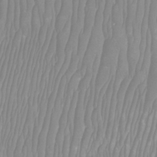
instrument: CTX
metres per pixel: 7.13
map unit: Htu
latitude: -8.3684
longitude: -74.9703
